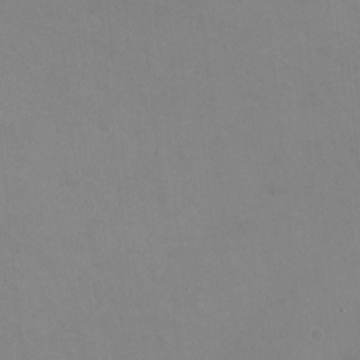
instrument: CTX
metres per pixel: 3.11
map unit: HNhu
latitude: -1.3510
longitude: -3.1403
